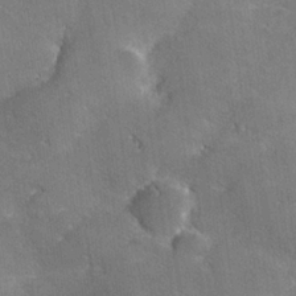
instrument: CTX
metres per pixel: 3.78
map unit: lHvf
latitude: 26.6491
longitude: 141.5399
